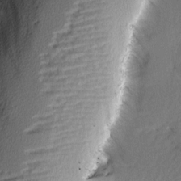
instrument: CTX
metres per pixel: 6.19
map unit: Ave
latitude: 2.6301
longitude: -110.5546
